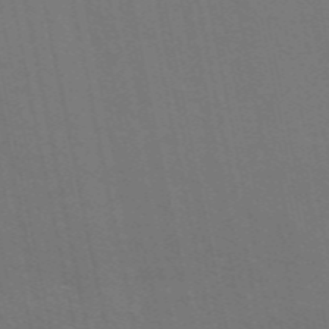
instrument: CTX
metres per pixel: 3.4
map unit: ANa
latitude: 49.2726
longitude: -78.9703
